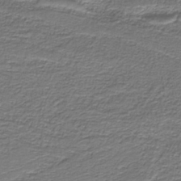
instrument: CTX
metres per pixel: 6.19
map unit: eAb
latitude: -38.6141
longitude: 53.1809
